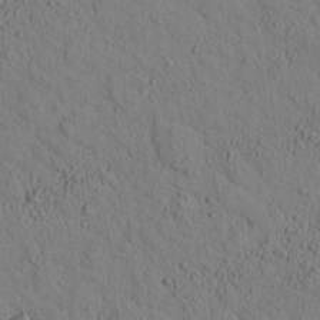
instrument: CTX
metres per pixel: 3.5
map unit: lHvf
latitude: 14.3657
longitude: 177.8800
